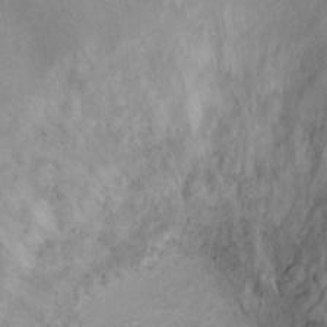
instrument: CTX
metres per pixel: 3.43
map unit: Ht
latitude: 1.0269
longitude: -25.4048
